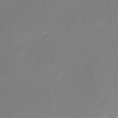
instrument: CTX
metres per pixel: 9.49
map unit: Nhu
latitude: 2.9891
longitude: -75.4426
